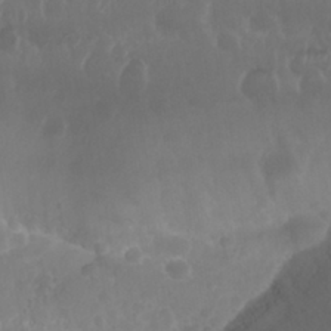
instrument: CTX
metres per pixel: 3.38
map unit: Nhu
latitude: 29.1970
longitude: -55.9528
